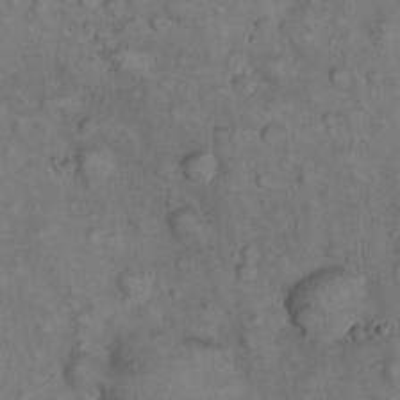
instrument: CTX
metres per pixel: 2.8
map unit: eHh
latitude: 22.5924
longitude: -61.2348
